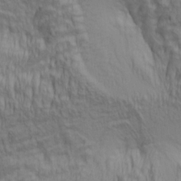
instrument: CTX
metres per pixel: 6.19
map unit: lAa
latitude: 5.2348
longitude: -115.4804
